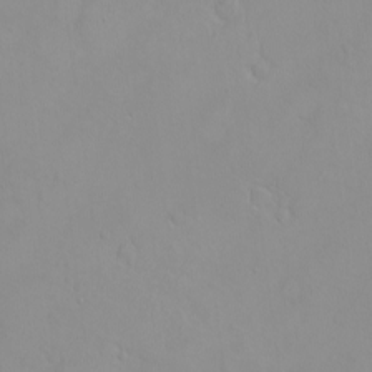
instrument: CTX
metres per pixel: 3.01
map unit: eHh
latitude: -9.8989
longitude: -68.3089
